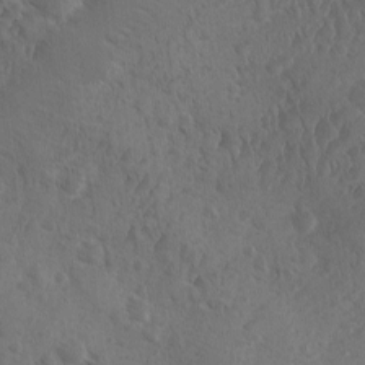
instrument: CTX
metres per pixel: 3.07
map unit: Ave
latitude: -10.0850
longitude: -119.2726
